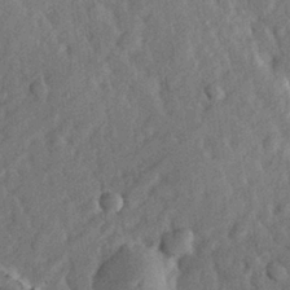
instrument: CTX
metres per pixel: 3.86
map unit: lHvf
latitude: 23.2915
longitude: 144.1606
